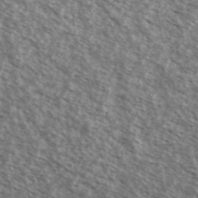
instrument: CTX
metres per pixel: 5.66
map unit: Ave
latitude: 38.5735
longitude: -111.2915
